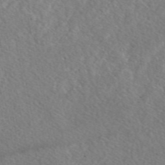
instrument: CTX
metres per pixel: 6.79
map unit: eAb
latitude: 48.1200
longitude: 118.0661
